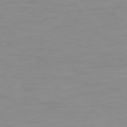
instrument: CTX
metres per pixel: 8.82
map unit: Ap
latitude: -79.5021
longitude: -76.8569
